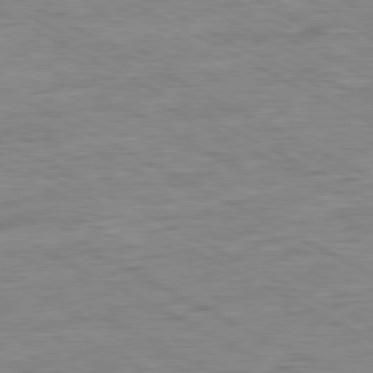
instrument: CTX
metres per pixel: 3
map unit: Ap
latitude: -80.7463
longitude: -76.5923
